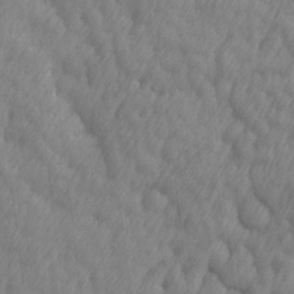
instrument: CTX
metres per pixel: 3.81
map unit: Ave
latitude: 13.1970
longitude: -105.9150
